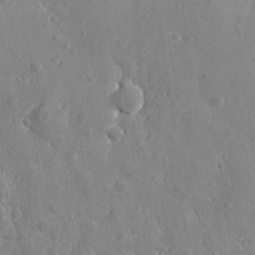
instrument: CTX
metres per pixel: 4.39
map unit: eHh
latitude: 7.1592
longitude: -74.8569
